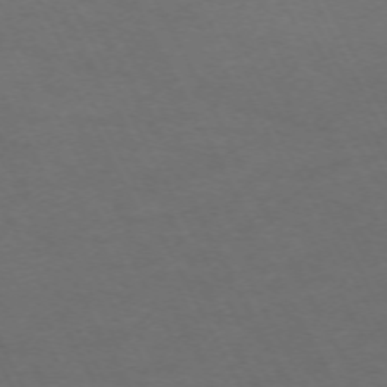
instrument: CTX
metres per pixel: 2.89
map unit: Hpe
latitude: -70.8975
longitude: 15.6533
